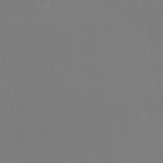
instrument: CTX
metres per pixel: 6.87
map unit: lHb
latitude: -46.4818
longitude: 70.8597
